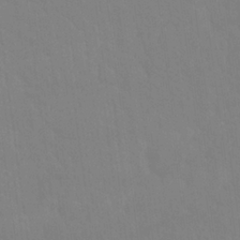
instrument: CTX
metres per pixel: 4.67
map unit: Nhu
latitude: 23.2726
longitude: -63.2537
